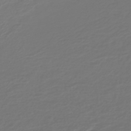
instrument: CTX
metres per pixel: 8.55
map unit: HNb
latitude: -47.3131
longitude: 54.8597
